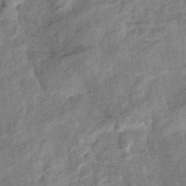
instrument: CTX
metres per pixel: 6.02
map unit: eHb
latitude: -38.4062
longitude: 77.6344
